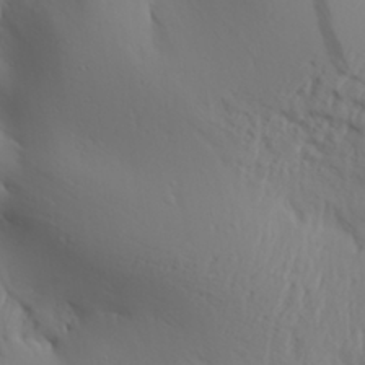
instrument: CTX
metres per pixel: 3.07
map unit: Aa
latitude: 29.5938
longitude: -133.3860
